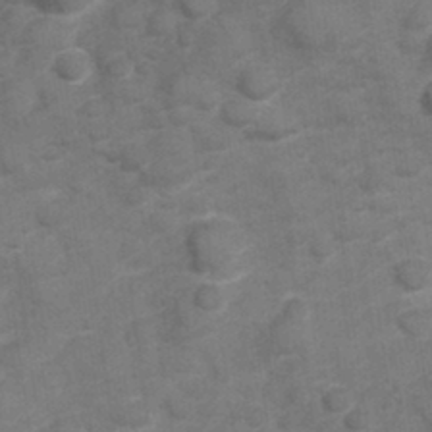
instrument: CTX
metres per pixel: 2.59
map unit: Hve
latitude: 32.7057
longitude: 151.9367
